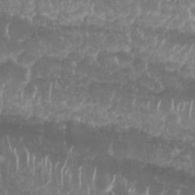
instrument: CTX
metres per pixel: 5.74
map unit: Nhu
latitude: 25.9150
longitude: -61.2726
